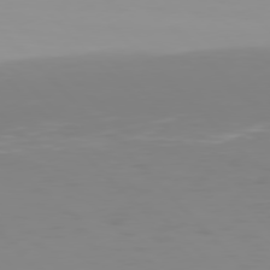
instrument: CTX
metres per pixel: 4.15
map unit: Hpe
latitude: 77.5182
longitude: -172.4789
